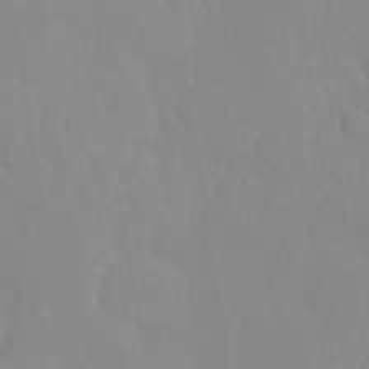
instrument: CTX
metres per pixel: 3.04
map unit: Nhu
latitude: -14.0094
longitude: -55.9906
